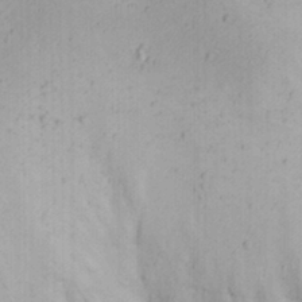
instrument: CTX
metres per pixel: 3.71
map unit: Nhu
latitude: 21.9717
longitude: -70.3656
